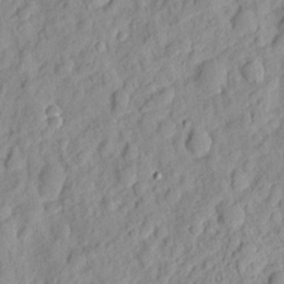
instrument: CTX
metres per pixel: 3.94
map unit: eHh
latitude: 8.0255
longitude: -75.1025
